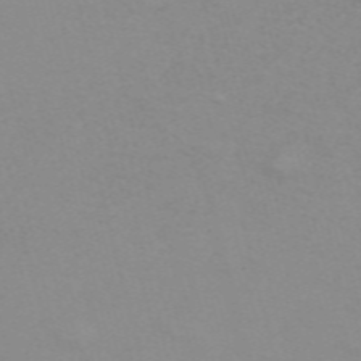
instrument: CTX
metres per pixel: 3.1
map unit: ANa
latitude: 51.8205
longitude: -70.3656
